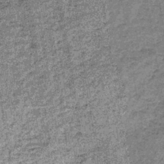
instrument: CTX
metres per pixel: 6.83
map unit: lHb
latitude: -36.4062
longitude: 64.7086
